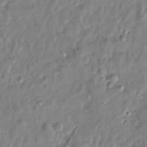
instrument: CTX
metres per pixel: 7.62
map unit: Htu
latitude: 1.4048
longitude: -178.6491
